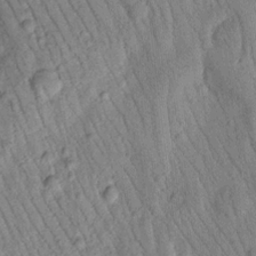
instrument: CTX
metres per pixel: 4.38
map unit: Htu
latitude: -1.2187
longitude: 173.7477
